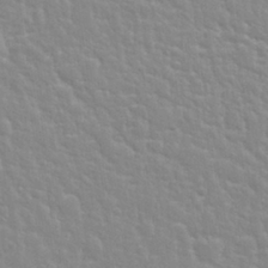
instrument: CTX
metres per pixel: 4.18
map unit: Nhu
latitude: 28.7057
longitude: -54.6112
